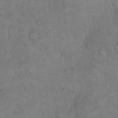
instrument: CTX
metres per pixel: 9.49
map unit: Hto
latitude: 16.7813
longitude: -58.9892
